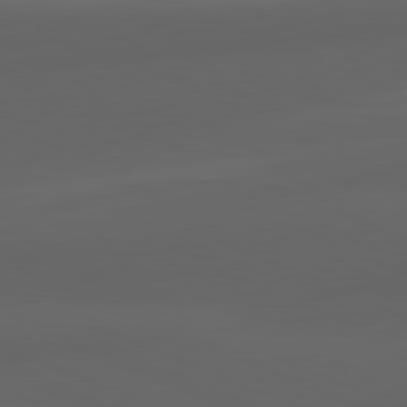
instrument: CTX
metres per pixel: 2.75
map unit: lApd
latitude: 82.0822
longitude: -170.4412
